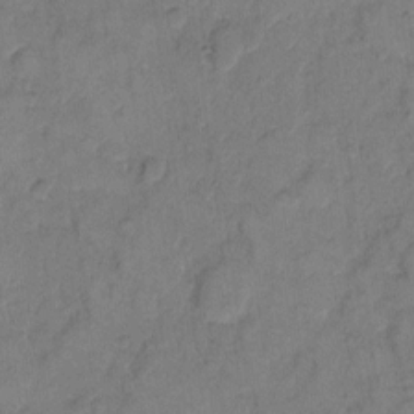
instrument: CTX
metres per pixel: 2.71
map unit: eHh
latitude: 10.3090
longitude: -64.5357
